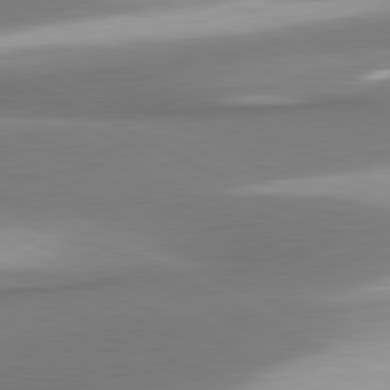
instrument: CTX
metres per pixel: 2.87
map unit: lApd
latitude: 81.1781
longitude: 167.7100
